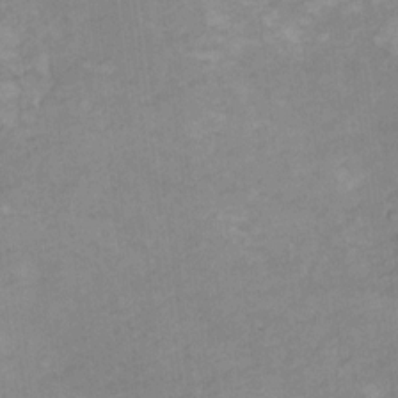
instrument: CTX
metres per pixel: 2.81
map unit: Hto
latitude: 7.4804
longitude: -36.8758
